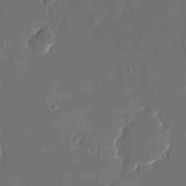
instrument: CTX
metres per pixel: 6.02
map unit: eHh
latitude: 15.5938
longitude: -72.5546
